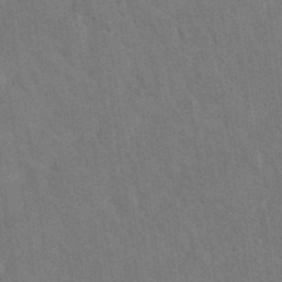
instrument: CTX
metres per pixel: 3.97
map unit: eAb
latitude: 34.4412
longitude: 110.1039
